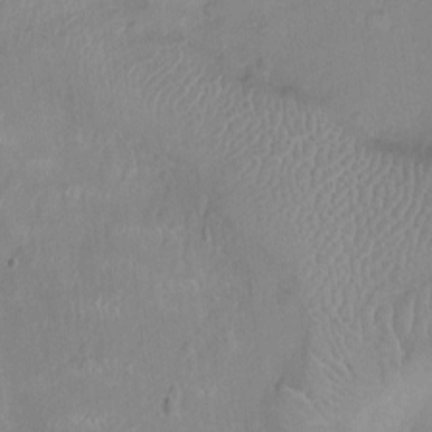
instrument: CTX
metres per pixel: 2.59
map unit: Ht
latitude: -4.8030
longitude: -14.9892
